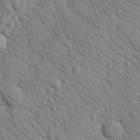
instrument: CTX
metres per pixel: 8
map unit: Nhu
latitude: 23.9717
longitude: -74.3278
